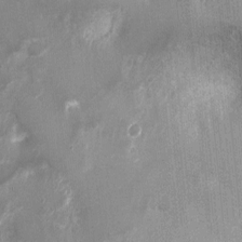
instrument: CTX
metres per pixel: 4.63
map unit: Ht
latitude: 2.1011
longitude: -19.1970
